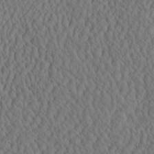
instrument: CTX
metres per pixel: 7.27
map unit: eHh
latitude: -3.0675
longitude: 15.3699
